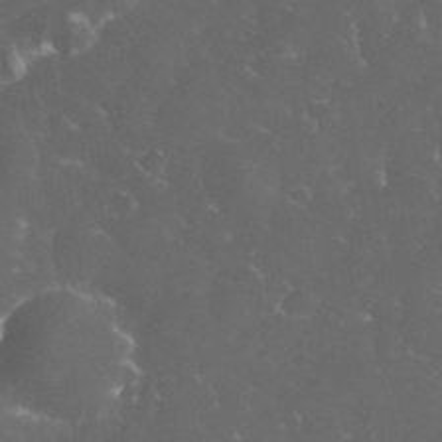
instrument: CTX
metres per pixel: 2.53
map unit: eHh
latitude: 33.4049
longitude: -63.1781
